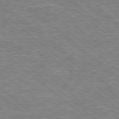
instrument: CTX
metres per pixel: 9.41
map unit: Hpe
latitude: 78.5357
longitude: 179.6155
